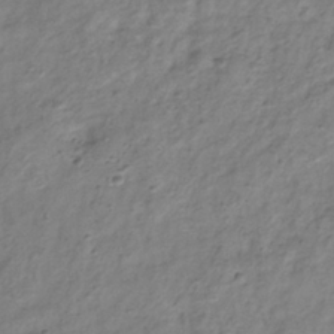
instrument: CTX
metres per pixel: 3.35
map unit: Hve
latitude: -33.6344
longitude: 89.2187
